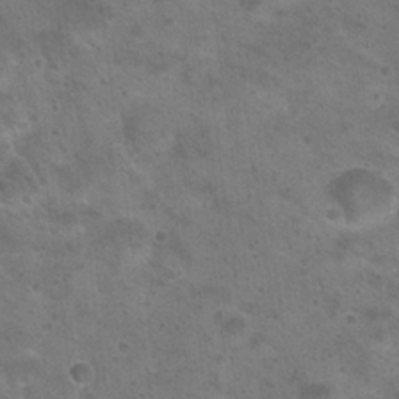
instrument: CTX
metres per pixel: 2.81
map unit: Hto
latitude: 22.6868
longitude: -48.4979
